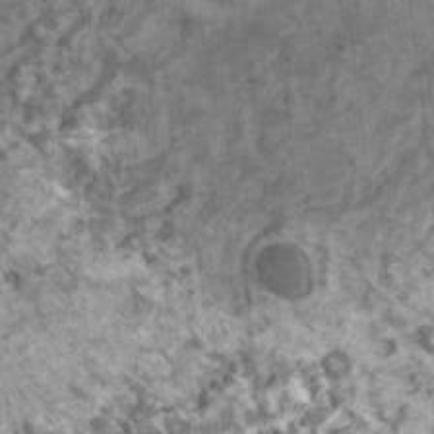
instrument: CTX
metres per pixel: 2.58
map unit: HNhu
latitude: 1.5182
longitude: 0.1228
